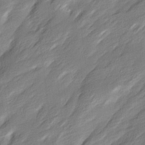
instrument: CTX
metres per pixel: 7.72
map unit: Ave
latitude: 15.9906
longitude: -136.0822
